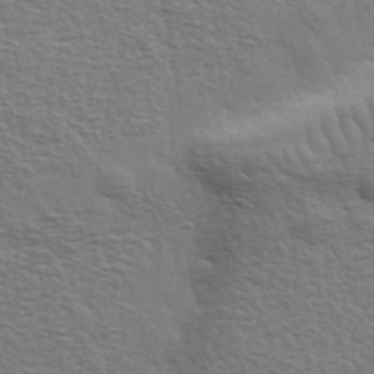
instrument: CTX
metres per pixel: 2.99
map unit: eHh
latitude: 35.9717
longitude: -80.7435
